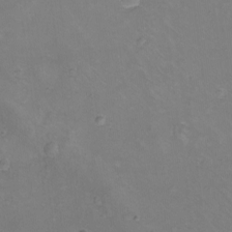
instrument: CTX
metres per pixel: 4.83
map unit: eHh
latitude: -10.6708
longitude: -64.9703
